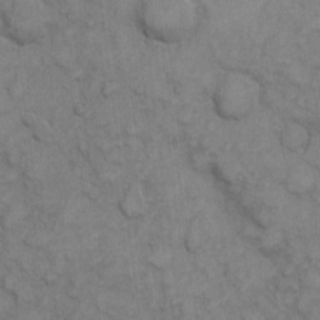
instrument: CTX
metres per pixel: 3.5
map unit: eHh
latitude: 6.5357
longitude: -65.1403
